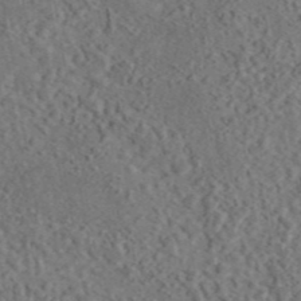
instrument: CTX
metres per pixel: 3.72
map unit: eAb
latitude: 43.4238
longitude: 114.8219
